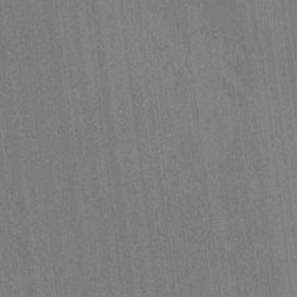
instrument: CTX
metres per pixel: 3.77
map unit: HNhu
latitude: 8.0822
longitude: 15.8990
